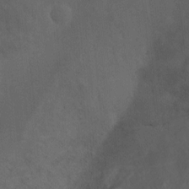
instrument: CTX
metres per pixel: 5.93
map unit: Ht
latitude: 0.9324
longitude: -25.5560
